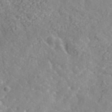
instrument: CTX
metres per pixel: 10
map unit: lHvf
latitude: 37.4616
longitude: -91.4615
